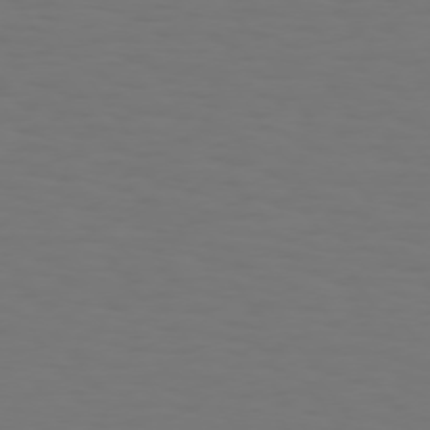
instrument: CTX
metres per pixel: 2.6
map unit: Hpe
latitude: 73.6505
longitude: -123.2159
